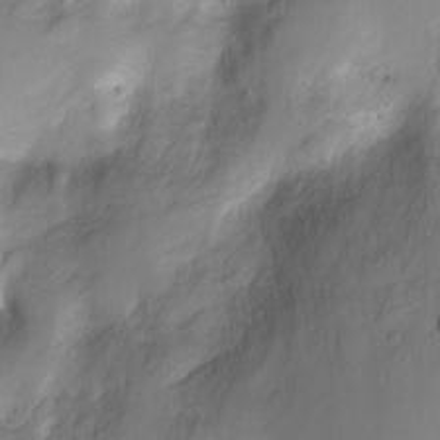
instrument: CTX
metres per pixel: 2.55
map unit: Nhu
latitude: -7.4832
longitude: -40.1955
